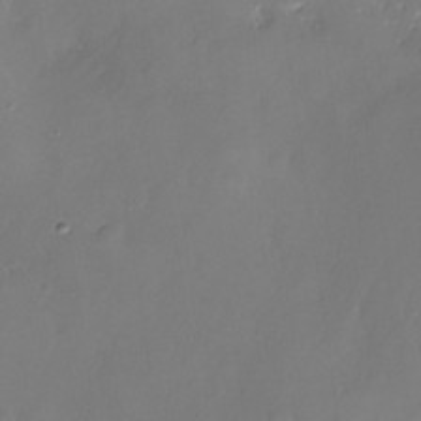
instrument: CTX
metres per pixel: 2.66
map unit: Nhe
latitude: -26.8596
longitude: -110.5546
